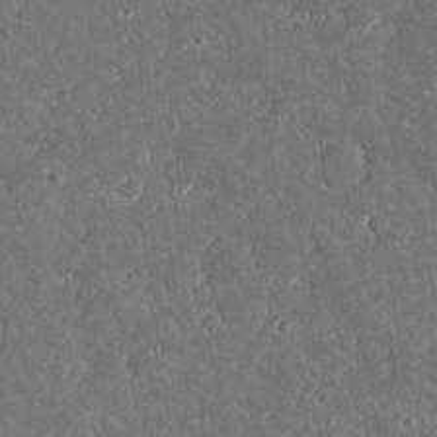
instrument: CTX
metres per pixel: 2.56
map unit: eHh
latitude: 16.9325
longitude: -73.9339
